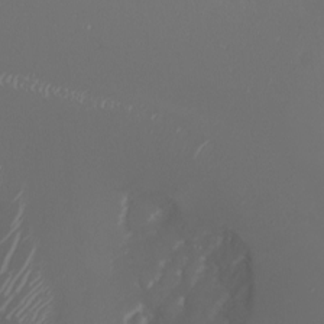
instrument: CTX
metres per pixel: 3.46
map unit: Nhu
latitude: -7.8800
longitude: -91.1214
